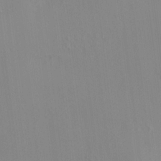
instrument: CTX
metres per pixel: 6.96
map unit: HNhu
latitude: 11.5938
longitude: 10.1984
